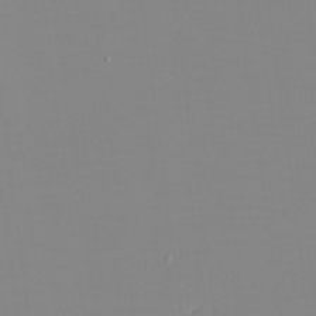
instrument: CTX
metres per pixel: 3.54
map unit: eHh
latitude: -5.4454
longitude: -82.8380
